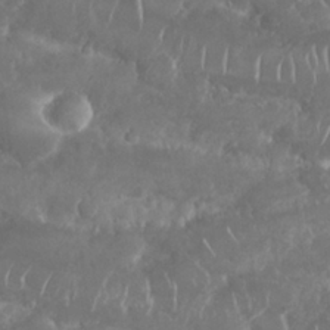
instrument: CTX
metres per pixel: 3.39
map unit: Nhu
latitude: 25.7071
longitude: -60.8380
